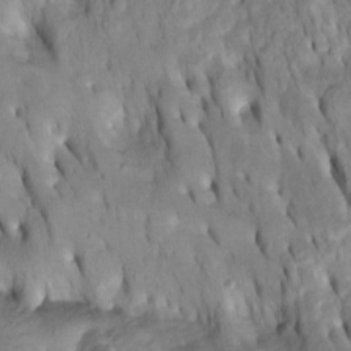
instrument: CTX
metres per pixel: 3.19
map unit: Htu
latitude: -2.7463
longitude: 149.5210
